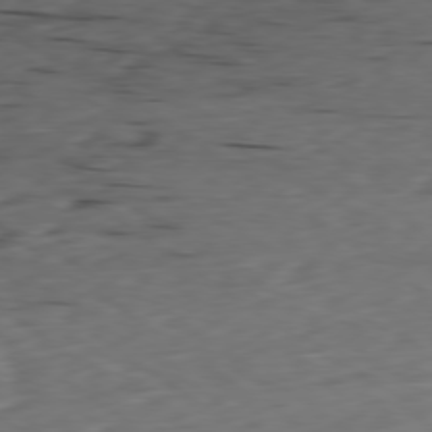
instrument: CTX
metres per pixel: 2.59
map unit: Ap
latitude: -79.5777
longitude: -72.9892
